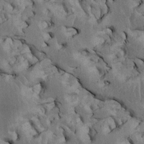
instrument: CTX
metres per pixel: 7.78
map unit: Htu
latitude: -4.8975
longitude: 156.8786
